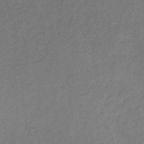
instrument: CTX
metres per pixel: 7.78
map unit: eHb
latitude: -31.5210
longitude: 72.1039
